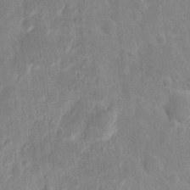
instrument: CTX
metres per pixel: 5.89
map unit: eHh
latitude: 8.4034
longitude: -71.6883
